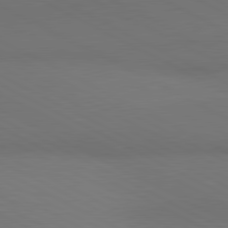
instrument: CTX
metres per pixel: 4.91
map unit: lApd
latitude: 80.9325
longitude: 138.5763
